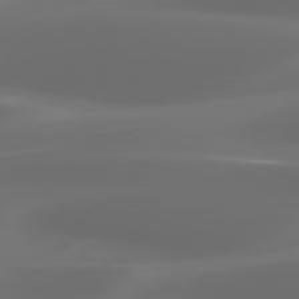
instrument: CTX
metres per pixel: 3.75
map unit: Hpe
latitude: 76.4412
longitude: -131.8206
